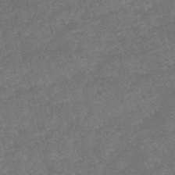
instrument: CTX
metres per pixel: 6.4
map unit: HNb
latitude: -52.6518
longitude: -40.5356
